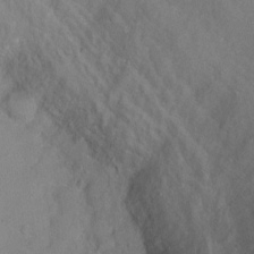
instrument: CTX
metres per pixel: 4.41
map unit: Ht
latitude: -0.1039
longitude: -32.9325
